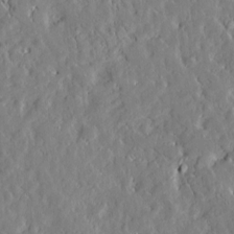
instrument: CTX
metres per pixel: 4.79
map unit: Htu
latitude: -4.1228
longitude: 174.0849
